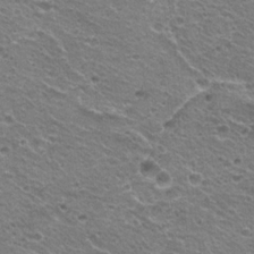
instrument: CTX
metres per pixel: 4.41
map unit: Hto
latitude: 20.7813
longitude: -32.8569
